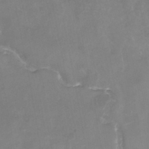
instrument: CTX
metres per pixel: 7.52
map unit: Nhe
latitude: -32.6141
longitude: -88.1389
